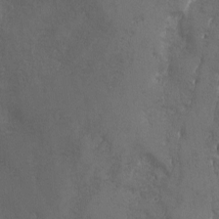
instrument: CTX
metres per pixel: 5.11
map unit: Ave
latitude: -7.1620
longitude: -119.7638
